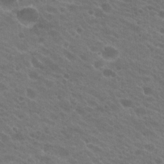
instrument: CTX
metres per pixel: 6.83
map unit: Hto
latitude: 22.3278
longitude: -37.9528
